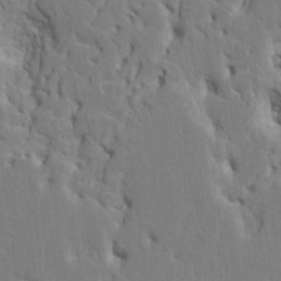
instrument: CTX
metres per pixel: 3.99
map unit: HNhu
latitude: 7.7827
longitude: -3.2915
